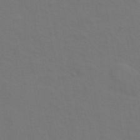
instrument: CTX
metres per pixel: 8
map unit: ANa
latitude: 44.3089
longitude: 27.4643
